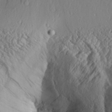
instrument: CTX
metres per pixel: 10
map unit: Aa
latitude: 30.5357
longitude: -134.4412
